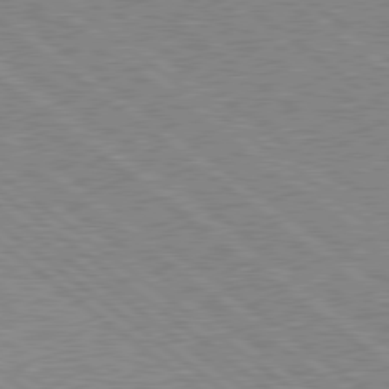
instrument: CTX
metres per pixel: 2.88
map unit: Hpe
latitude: 78.6869
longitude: -168.9514
